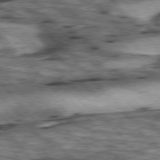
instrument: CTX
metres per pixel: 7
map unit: lApd
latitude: 76.3845
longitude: -49.8205
